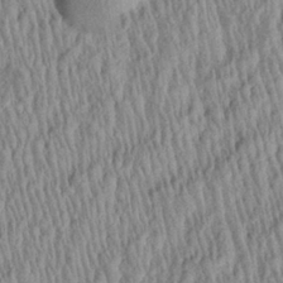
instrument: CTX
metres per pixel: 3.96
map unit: Aa
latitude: 29.0836
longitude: -137.8206
